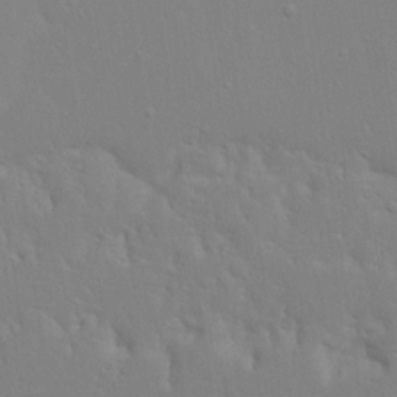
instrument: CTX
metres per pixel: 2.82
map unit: Nhu
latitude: 20.6680
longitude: -73.3671
